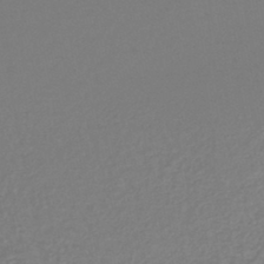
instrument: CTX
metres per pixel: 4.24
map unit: lHb
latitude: -44.6141
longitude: 68.4817
